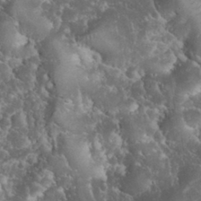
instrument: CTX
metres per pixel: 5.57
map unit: eHh
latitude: 34.0255
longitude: -64.6868
